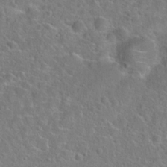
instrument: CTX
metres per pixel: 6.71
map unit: Hto
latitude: 23.2537
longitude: -46.5546
